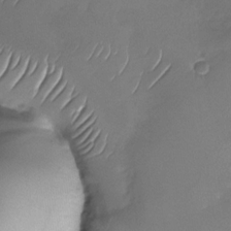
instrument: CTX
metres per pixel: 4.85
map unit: Nhu
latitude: -29.1998
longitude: -62.2901
